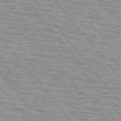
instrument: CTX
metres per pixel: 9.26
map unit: lApd
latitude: 75.0458
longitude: -76.7435
